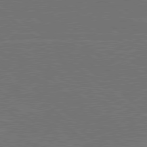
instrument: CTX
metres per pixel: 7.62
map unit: Hpe
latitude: 79.1592
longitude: -123.7450
